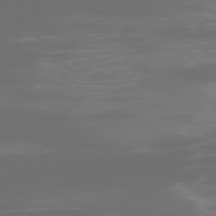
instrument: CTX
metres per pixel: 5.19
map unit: Ap
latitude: -77.7856
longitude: -72.8191
